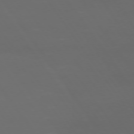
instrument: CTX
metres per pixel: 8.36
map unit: Hpe
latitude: 73.5560
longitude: -128.0255
